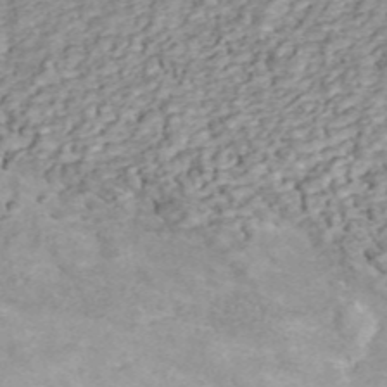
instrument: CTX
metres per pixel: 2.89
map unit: ANa
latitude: 45.7072
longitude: 25.1998
